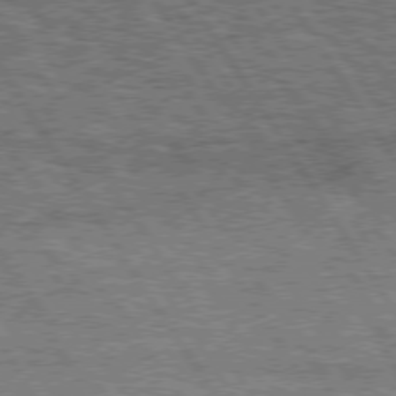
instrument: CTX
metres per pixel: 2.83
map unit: Hpe
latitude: 75.1970
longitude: -154.9703
